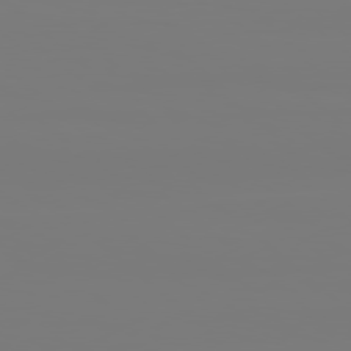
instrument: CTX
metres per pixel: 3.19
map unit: Hpe
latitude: 78.6680
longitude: -136.7058
